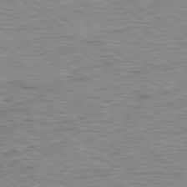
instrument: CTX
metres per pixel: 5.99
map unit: Ap
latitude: -79.9556
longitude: -49.1592
